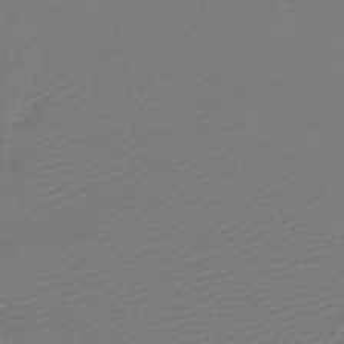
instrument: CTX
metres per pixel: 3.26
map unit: lHb
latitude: -47.8989
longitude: 66.0850
